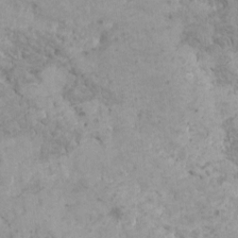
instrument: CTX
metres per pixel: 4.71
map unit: HNhu
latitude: -0.0472
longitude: 1.5588
